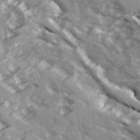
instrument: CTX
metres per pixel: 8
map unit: Ave
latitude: 16.2145
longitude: -130.0633
